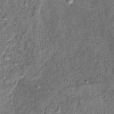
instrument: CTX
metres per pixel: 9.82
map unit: Ht
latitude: 11.1970
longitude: -37.7638
